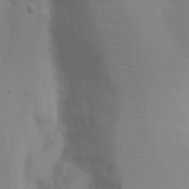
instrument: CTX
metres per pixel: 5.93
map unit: Nhu
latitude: 18.9513
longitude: -73.2726
